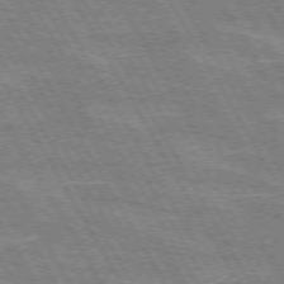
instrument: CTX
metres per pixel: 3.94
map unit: lApd
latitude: 72.2145
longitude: -55.7638
